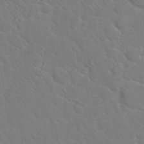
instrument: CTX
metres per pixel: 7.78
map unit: Hto
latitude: 17.8772
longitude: -36.4412
